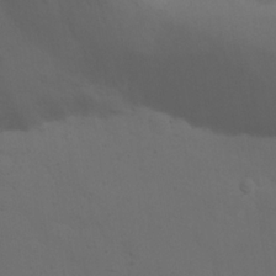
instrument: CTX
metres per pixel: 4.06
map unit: Nhu
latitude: 22.8947
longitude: -65.5938
